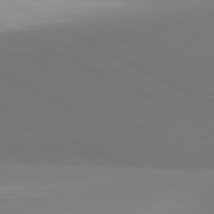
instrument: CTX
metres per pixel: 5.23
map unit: lApd
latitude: 81.6505
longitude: 151.7667
